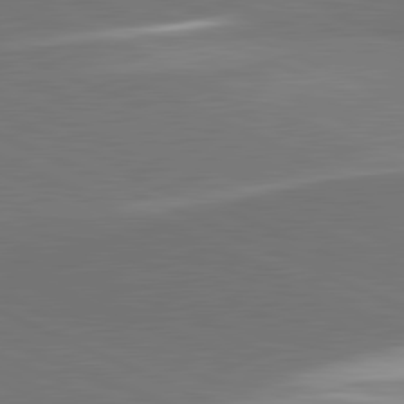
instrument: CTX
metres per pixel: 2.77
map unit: lApd
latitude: 81.7261
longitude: 156.4062
